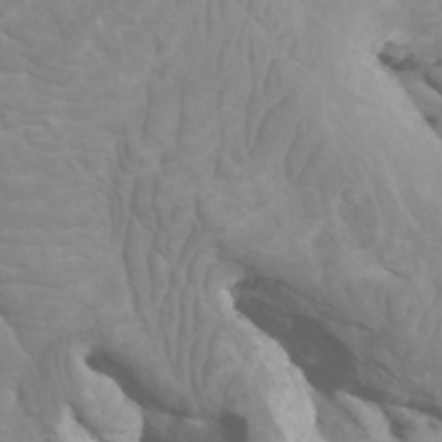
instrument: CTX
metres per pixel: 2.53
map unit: Htu
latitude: -5.4454
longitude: -76.7057
